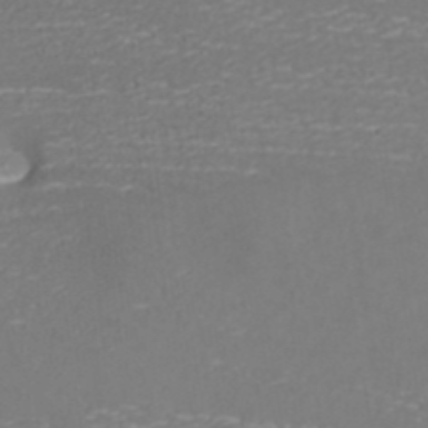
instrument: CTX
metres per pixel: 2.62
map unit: ANa
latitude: 41.8016
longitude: 27.9178
